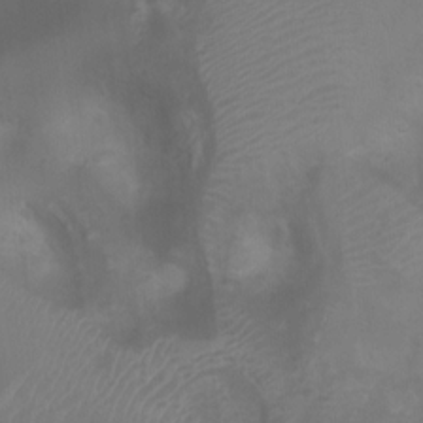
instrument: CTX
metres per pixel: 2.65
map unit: Ht
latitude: 2.6490
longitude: -22.4412
